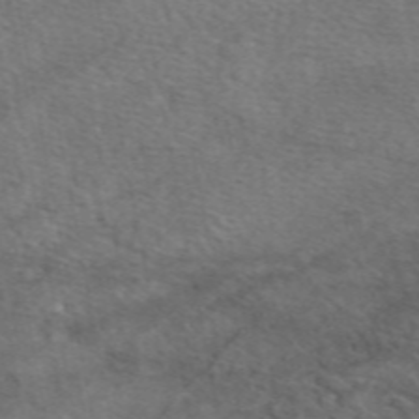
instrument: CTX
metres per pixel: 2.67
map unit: eAb
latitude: 50.1011
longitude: 111.2187
